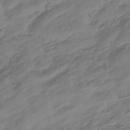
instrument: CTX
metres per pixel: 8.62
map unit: eHb
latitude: -43.8044
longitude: 85.6721
